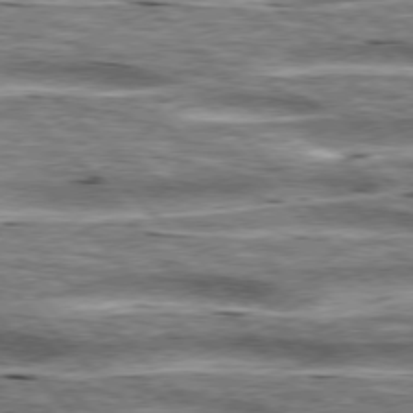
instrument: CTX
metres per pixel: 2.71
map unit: lApd
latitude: 76.6112
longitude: -58.2145
